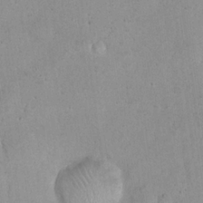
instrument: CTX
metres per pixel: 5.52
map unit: eHh
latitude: 22.8380
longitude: -58.3845
